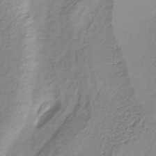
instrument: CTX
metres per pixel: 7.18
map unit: lHb
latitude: -38.4062
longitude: 68.0094
